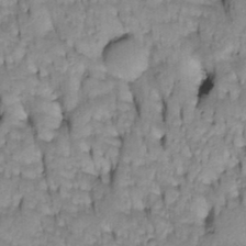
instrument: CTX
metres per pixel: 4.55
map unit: Htu
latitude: -4.5196
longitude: 150.6329
